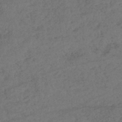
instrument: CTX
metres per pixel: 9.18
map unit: lHb
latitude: -39.9178
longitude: 68.6140
